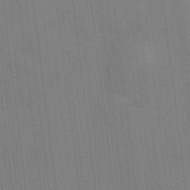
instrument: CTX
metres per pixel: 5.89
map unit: HNhu
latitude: -0.8408
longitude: -6.7624
